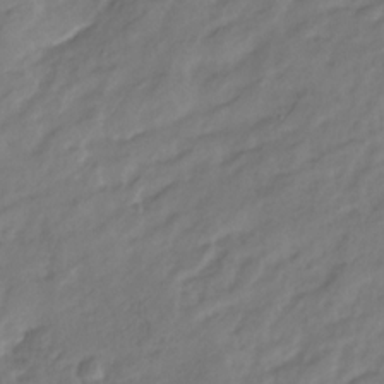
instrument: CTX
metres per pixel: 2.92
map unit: Nhu
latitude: -23.3699
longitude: -56.6679
